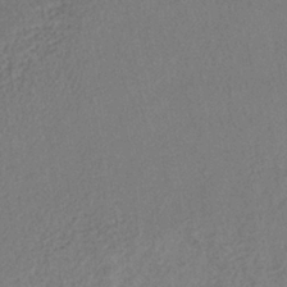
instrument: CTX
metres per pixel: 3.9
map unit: lHb
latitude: -37.9745
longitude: 68.8219
